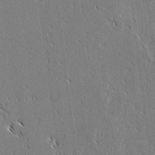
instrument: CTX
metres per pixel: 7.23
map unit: lAvf
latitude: 2.7813
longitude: -106.6113
